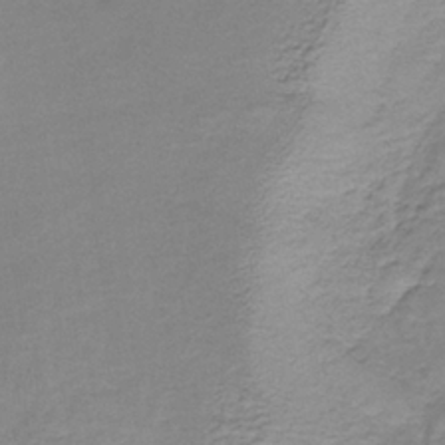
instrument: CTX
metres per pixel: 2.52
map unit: lHb
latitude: -34.4062
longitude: 61.5588
